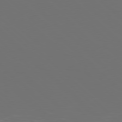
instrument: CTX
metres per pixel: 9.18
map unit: Hpe
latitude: 77.5371
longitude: -168.6491
